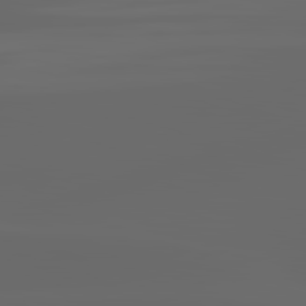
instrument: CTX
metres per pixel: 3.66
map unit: lApd
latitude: 82.9891
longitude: -137.1781
